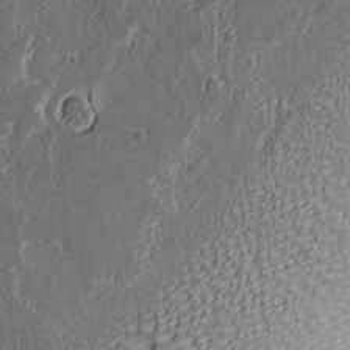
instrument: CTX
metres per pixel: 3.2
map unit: lAa
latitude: 6.9514
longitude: -116.4601
